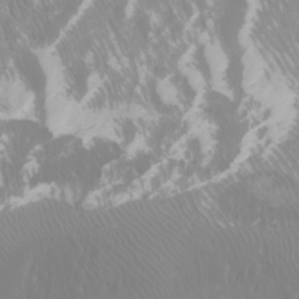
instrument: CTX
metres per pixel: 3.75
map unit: Nhu
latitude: -9.4265
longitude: -70.6868
